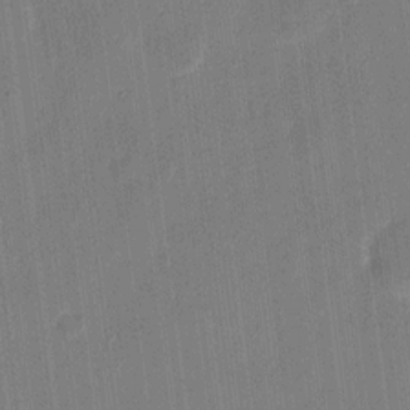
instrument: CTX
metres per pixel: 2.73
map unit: eHh
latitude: 10.8758
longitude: -70.0822
